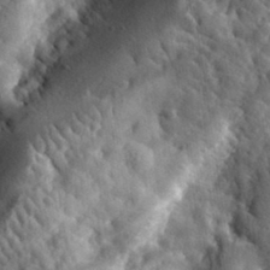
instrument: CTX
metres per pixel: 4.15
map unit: eHh
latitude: 34.8758
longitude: -80.3467
